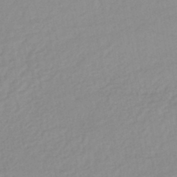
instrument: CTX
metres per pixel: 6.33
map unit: lHb
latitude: -44.2362
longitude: 67.2187
